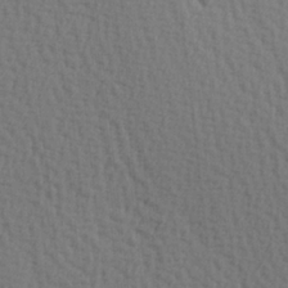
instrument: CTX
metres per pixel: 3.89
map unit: Hve
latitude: 2.1011
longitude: -124.8002
